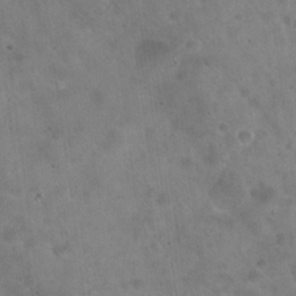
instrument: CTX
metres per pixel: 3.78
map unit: Hto
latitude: 21.6694
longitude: -54.3467
